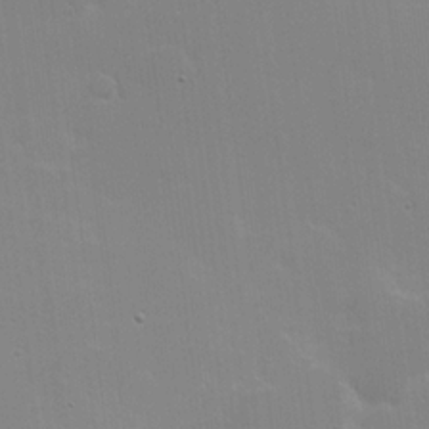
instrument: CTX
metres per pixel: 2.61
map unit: Hve
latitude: 17.8205
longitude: 151.0297
